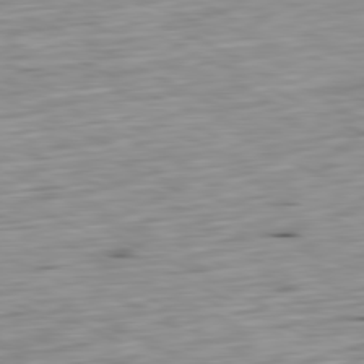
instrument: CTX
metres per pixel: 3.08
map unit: Ap
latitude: -81.0865
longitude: -70.3089
